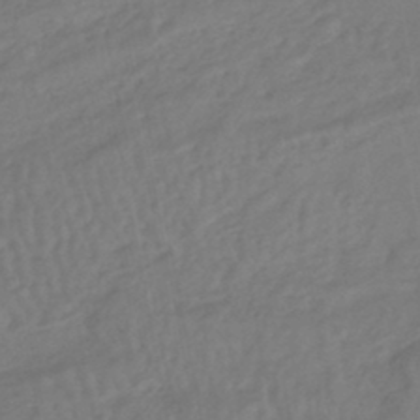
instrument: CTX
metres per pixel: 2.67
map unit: HNhu
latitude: -43.5588
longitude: 101.6721
